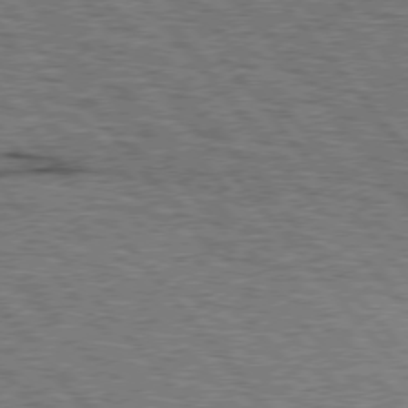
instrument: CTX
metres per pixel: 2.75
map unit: lApd
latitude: 75.8205
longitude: -76.3467
